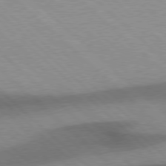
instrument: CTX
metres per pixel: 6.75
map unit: Hpe
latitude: 77.4804
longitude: -157.1592
